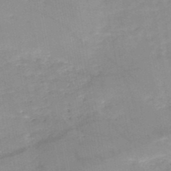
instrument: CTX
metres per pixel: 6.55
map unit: HNb
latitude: -49.9556
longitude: -39.6883
